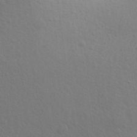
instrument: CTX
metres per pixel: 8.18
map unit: Aa
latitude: 27.6694
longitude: -144.3467
